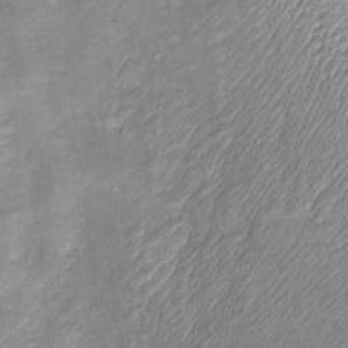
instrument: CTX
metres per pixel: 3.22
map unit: Htu
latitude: -6.3684
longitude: 159.2565
